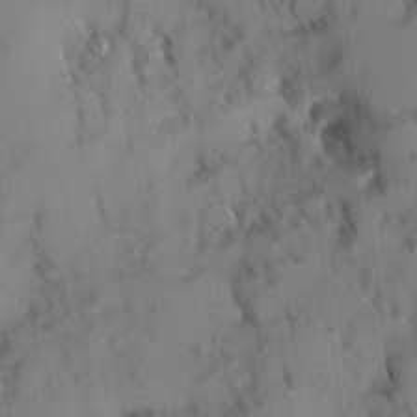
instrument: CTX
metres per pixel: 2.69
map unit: Ave
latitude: 8.7624
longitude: -103.6505
